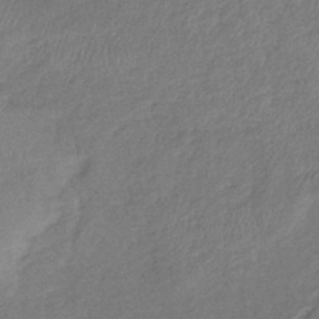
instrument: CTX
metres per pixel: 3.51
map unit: lHb
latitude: -41.9745
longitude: 80.8408
